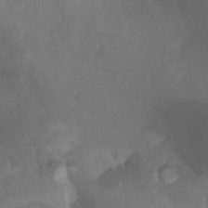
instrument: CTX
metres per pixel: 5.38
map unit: Ht
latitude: -1.1054
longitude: -18.8758
